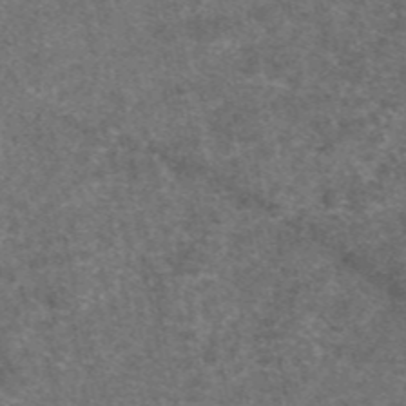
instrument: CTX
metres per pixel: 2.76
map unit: eAb
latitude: 47.5938
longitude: 108.0472
